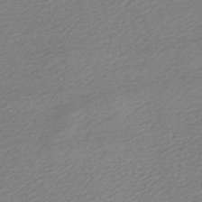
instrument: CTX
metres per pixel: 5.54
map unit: HNb
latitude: -48.3118
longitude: 60.4440
